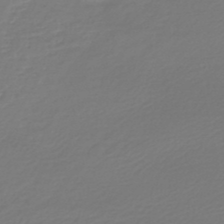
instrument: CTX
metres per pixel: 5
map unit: lHb
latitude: -46.0661
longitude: 59.7288
